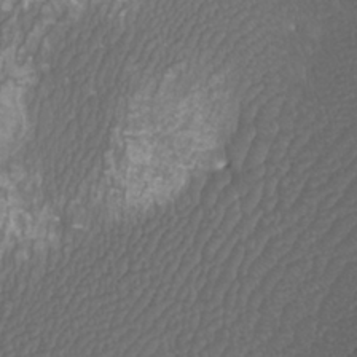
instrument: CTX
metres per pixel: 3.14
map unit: Htu
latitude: -10.5763
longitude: -74.1767
